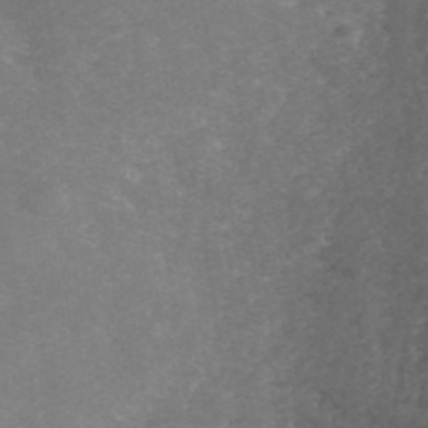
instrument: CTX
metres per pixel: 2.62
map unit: ANa
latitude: 41.7071
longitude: 27.4832
